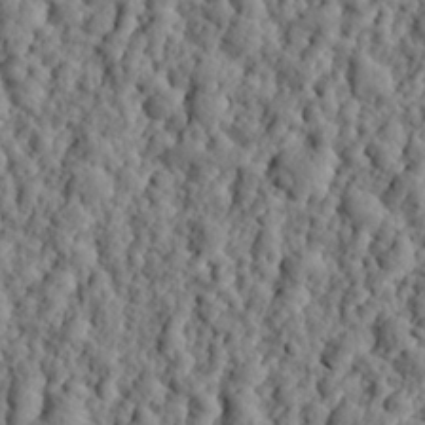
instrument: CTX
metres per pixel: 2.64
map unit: eHh
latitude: 26.2712
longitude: -78.5924
